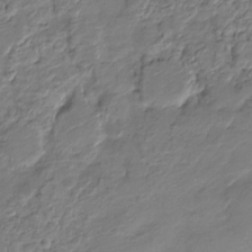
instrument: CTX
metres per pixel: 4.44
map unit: HNhu
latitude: -21.6155
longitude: 84.5006
